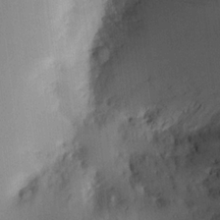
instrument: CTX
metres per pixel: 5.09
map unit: HNhu
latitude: 13.8395
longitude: 12.8975
